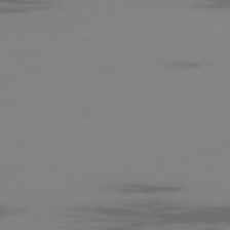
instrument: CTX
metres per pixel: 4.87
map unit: Ap
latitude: -80.0094
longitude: -53.7639
